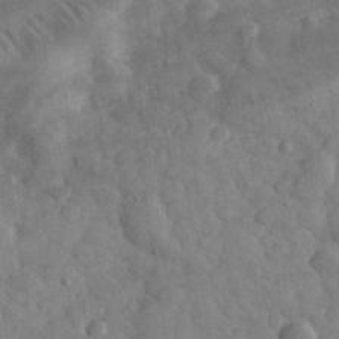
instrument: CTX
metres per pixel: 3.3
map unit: eHh
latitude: 33.0081
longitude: -69.1025
